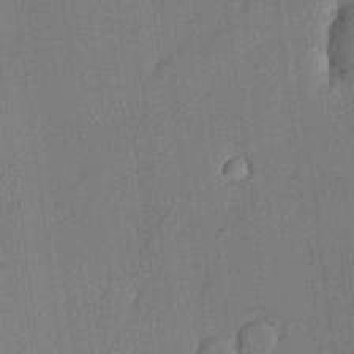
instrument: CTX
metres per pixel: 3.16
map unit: lHvf
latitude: 20.8758
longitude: 144.3117
